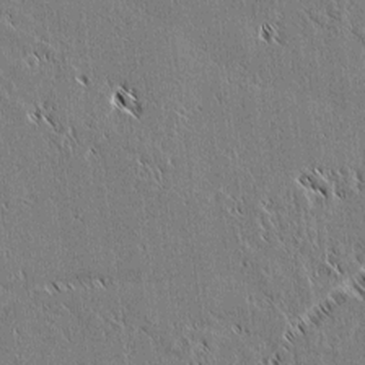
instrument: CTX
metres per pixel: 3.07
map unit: lAvf
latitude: 2.4979
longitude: -106.5735
